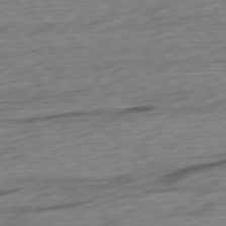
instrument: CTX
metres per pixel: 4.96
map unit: Ap
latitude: -79.0108
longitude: -77.4048
